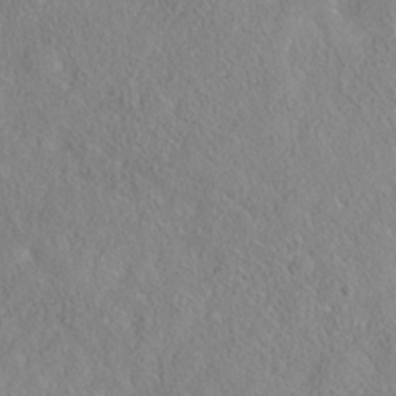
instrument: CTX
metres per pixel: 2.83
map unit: Nhe
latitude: -37.7666
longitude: 138.8597
